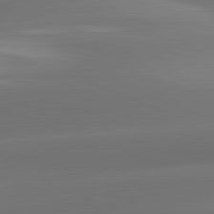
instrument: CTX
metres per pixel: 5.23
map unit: lApd
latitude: 82.0255
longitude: -163.9150
